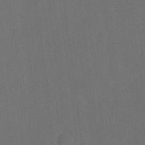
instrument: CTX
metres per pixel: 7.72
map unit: eHh
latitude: 18.7246
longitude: -65.7261
